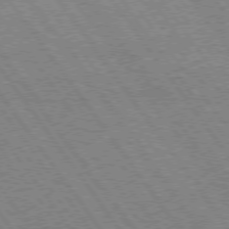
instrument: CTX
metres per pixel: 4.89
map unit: Hpe
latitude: 74.4223
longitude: -139.2348
